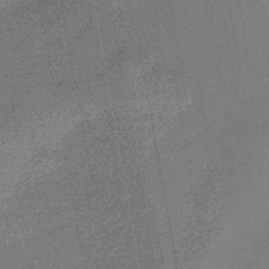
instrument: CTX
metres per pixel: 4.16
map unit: eHb
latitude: -45.1809
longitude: 87.2187
